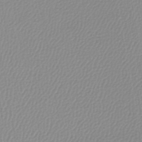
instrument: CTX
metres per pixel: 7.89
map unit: lHb
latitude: -45.0486
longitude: 74.1417
